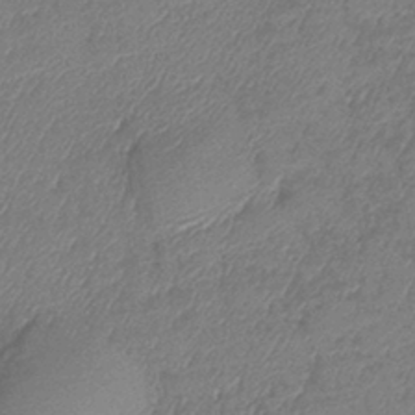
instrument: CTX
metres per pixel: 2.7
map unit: eHb
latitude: -39.9367
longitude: 78.7085
